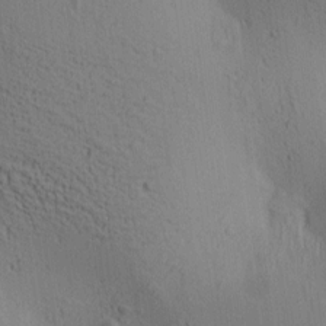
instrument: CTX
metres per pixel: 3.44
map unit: lAa
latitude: 6.9514
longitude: -114.4789
